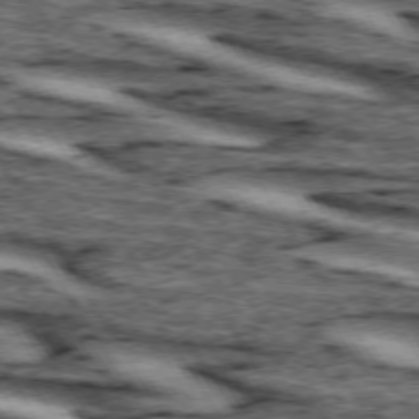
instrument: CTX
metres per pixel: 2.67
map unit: lApd
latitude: 74.3089
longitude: -72.5735
